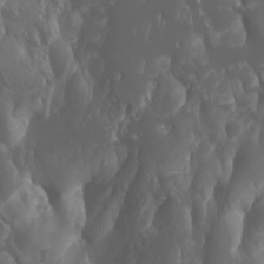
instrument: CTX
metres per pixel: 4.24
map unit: Htu
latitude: -5.1053
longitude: -75.6505
